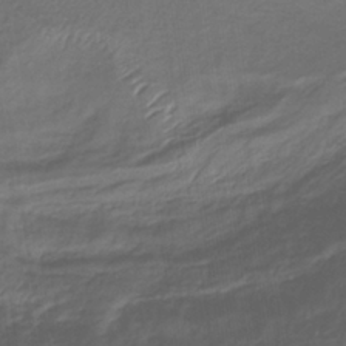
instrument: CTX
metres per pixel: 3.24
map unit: lHb
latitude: -36.5951
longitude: 71.4455
